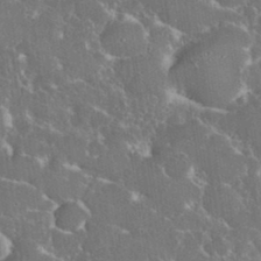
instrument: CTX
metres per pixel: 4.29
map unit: eHh
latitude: 36.9514
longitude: -61.0836
